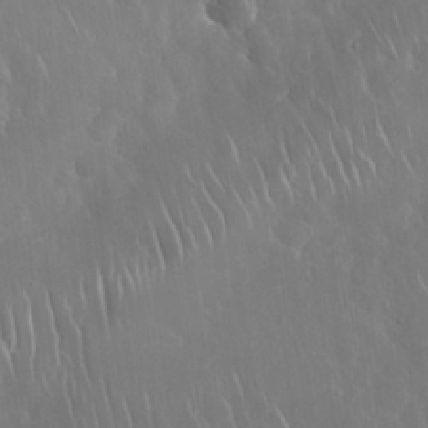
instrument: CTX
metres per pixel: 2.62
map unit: Nhu
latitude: 28.2144
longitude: -63.0648
